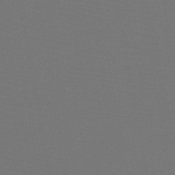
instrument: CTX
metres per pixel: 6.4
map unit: HNb
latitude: -47.7477
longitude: -43.0459
